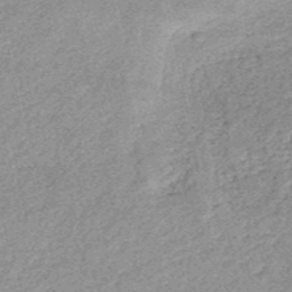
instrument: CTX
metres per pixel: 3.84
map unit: HNb
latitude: -52.1605
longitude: -49.2726
